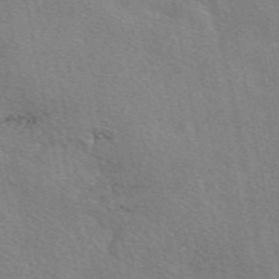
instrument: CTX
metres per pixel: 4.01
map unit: eAb
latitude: 50.4034
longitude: 108.4251
